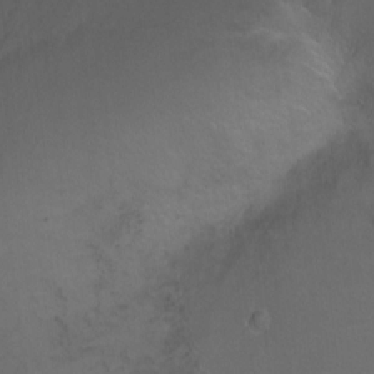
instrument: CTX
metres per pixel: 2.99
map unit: Ht
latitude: 0.2144
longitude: -37.9150
